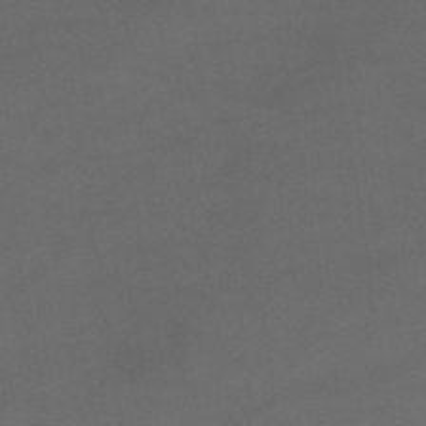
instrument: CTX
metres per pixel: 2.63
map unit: lHb
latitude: -45.8800
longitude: 67.6155
